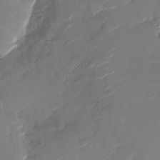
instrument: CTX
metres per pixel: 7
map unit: Nhu
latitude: -27.4265
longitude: -73.9151
